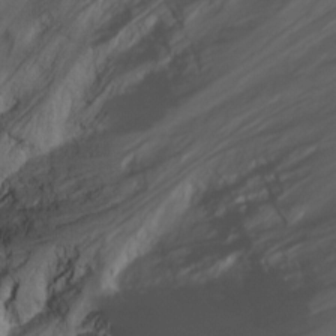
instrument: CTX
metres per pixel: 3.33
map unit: Nhu
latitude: -12.0283
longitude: -35.9150
